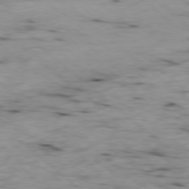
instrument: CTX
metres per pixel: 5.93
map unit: Ap
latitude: -78.6329
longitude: -88.7813
